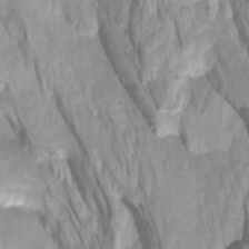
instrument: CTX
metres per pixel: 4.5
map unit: HNhu
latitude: -27.6910
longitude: 74.4629
